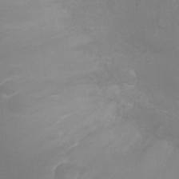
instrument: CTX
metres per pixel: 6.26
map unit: Ht
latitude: -7.7855
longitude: -20.6491
